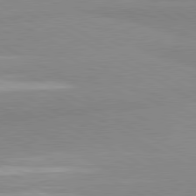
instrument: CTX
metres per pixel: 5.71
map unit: lApd
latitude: 80.9136
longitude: -179.5749
